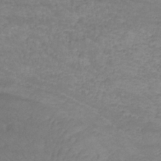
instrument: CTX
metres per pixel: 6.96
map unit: lHb
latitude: -34.2928
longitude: 71.3132
